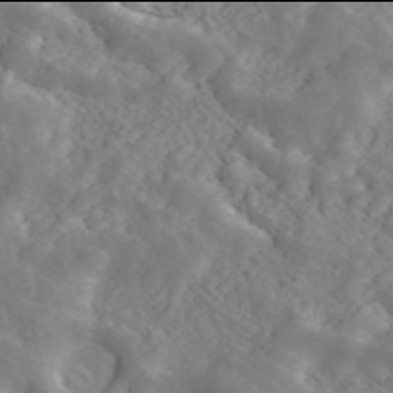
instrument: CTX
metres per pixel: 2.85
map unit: ANa
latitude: 45.9906
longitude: 23.1809
